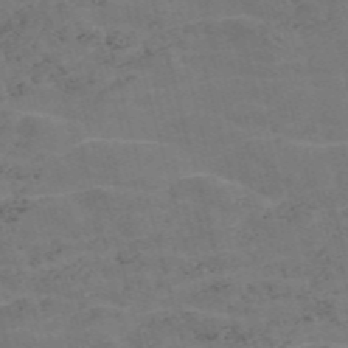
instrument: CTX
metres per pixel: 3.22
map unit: Nve
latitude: -58.1605
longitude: 55.0676
